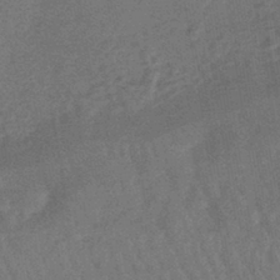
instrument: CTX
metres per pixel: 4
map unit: lHb
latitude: -41.7855
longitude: 66.6707
